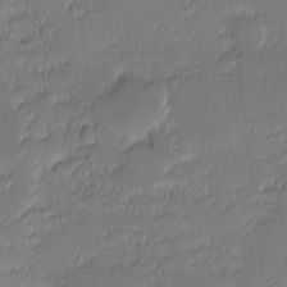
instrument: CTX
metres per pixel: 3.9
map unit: eHh
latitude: -1.8423
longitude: -83.2537
